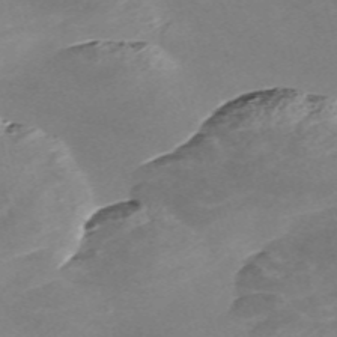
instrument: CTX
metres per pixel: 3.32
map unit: Nve
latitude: -58.1227
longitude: 59.2375
